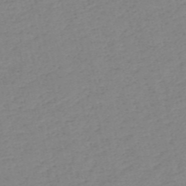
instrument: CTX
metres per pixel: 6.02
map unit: HNb
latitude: -53.8611
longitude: -39.2159
